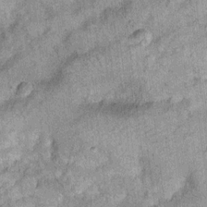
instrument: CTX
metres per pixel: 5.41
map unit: Ht
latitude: 10.1389
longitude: -38.5924
